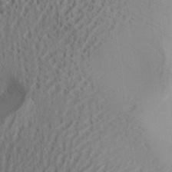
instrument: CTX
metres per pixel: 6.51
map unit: Aa
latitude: 31.8206
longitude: -141.6504
